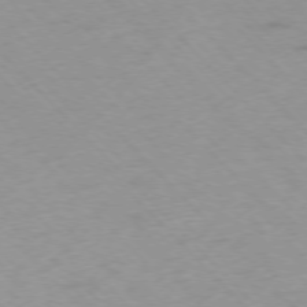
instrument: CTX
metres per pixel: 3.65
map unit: Ap
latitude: -76.9920
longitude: -65.5749
